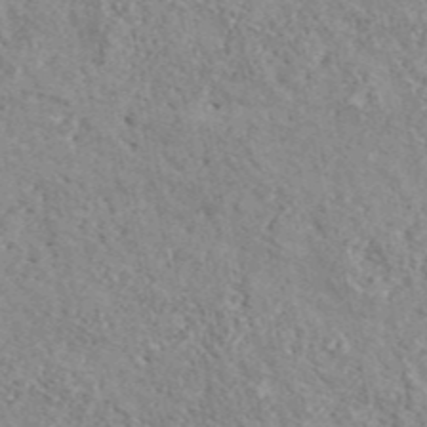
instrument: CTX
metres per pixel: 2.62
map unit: ANa
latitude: 44.1955
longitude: 45.1998
